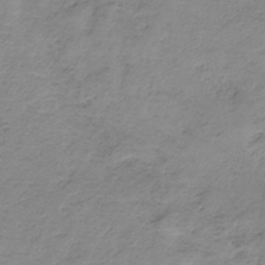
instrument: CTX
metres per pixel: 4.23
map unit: HNb
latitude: -33.3888
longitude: 58.1605
